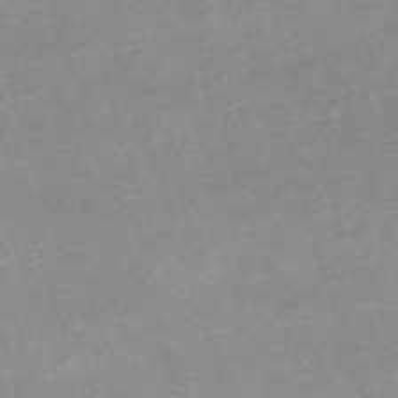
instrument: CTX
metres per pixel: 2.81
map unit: eHh
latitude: -64.3873
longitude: 50.0472
